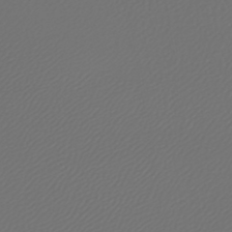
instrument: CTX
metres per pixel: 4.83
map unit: lHb
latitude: -43.7288
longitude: 64.9542
